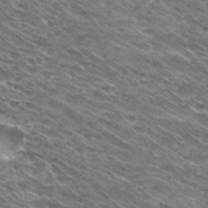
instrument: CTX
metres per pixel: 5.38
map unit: Hto
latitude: 30.7625
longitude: -46.3090
